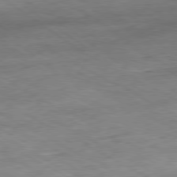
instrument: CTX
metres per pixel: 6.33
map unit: Ap
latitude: -80.5007
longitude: -80.6868
